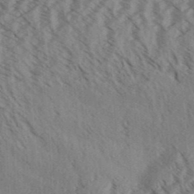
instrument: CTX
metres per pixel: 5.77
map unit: Aa
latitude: 31.5560
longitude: -138.9514
